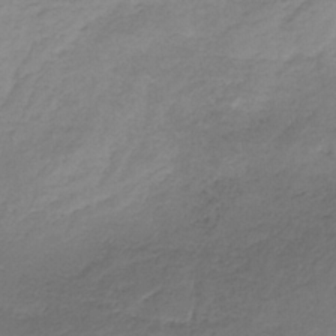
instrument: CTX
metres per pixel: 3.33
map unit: HNb
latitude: -33.2754
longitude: 57.5210
